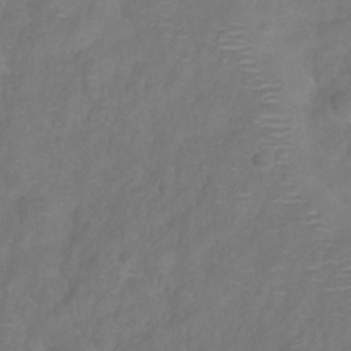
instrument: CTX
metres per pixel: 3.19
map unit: Hve
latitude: -31.2943
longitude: 95.5777
